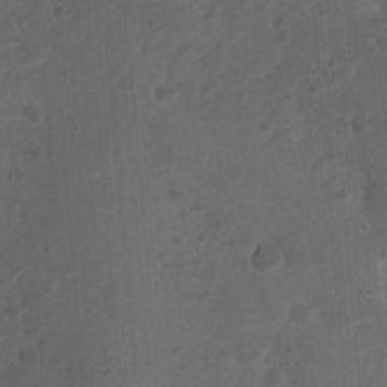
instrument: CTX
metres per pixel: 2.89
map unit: Nhu
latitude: 6.1200
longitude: -22.6868
